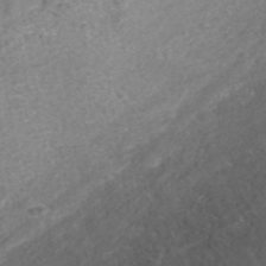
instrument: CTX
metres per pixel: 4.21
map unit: ANa
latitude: 42.8569
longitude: 23.9745
